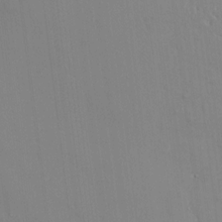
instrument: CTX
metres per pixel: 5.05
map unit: HNhu
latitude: 4.5357
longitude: 7.4643
